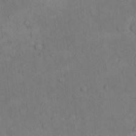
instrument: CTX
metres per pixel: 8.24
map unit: Hto
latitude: 7.5560
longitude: -60.3278
